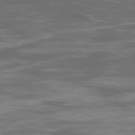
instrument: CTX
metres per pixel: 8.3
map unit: Ap
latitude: -79.5399
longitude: -74.4223
